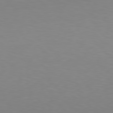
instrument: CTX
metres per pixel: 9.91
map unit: Hpe
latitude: 78.4412
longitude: -145.8772
